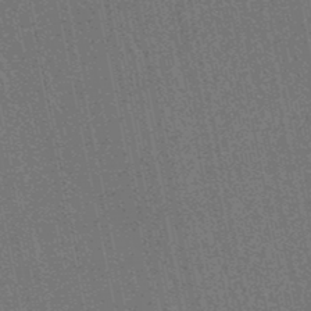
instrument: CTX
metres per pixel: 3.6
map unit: HNhu
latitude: -48.6897
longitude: 99.5210
